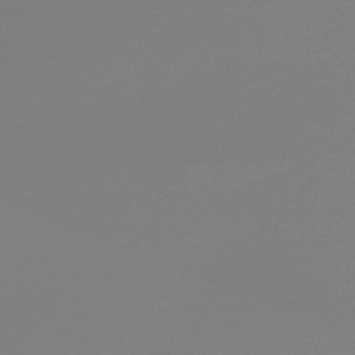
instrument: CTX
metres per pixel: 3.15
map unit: Nve
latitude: -57.1809
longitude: 62.2928
